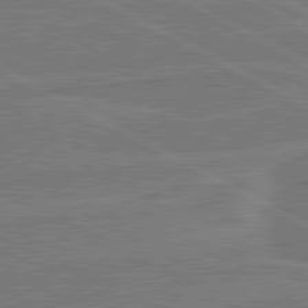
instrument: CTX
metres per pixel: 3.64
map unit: lApd
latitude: 80.9136
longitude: 168.3684
